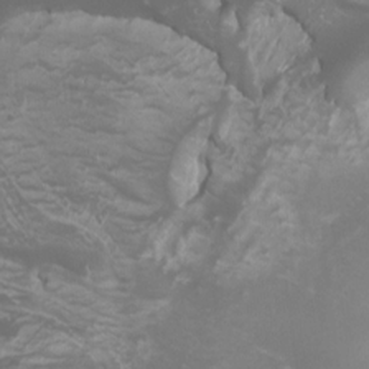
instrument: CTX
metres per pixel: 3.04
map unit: Ht
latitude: -0.3307
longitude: -17.7639
